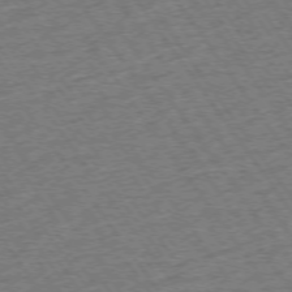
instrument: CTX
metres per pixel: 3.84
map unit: Ap
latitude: -74.6897
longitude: -89.1404
